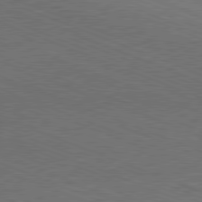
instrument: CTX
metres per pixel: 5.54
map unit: Hpe
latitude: -81.9178
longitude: 17.2943
